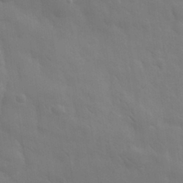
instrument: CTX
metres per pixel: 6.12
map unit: eHh
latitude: 31.4238
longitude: -70.1389
